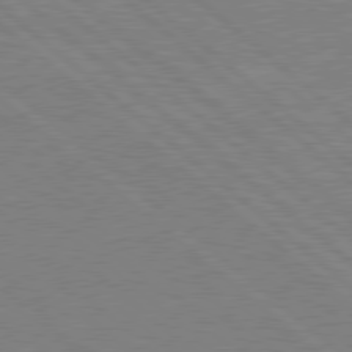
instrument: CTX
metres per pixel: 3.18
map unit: Hpe
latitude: 78.4601
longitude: -123.4237
